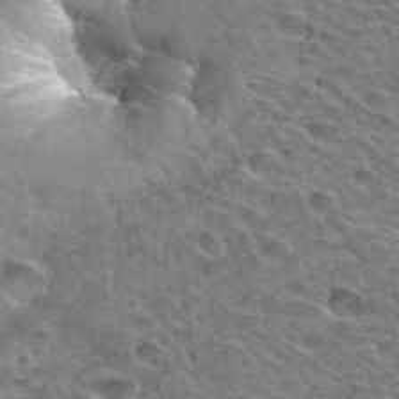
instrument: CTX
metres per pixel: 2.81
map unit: Hto
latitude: 33.1025
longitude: -39.7827
